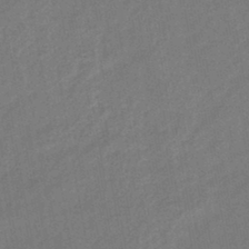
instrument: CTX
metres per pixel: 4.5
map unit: eHb
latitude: -42.9730
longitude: 84.2550
